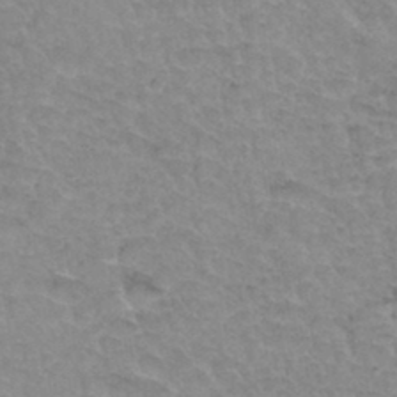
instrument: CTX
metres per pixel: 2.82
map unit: Hto
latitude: 34.8191
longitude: -45.6505
